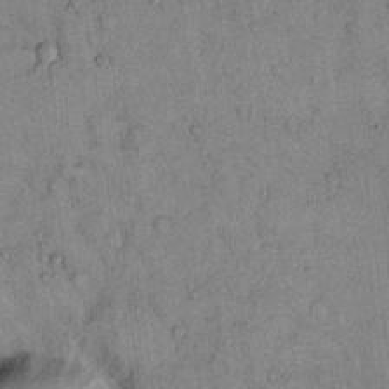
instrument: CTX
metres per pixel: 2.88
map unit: Hto
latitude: 13.5182
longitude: -58.9136
